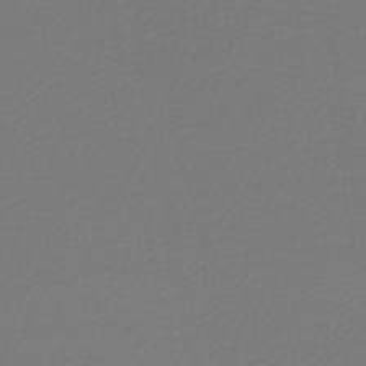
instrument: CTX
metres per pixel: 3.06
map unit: lHb
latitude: -45.8045
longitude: 68.4251
